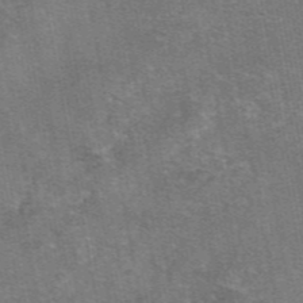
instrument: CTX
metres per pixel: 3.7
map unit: eAb
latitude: 46.9703
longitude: 104.1228
